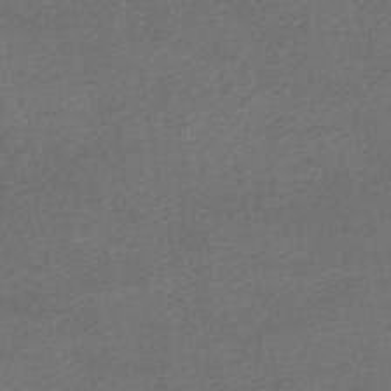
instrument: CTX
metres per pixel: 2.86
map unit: HNhu
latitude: -47.9556
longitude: 103.7667
